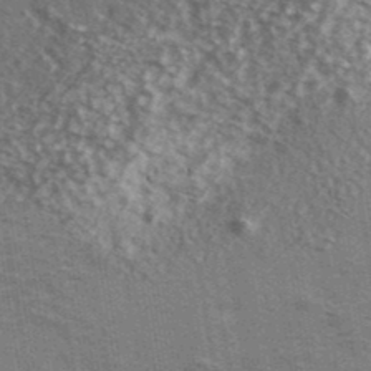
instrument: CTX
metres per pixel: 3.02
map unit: Ave
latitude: 39.2726
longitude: -108.8191
